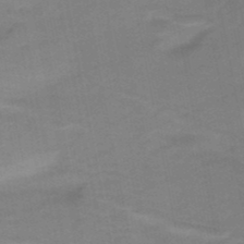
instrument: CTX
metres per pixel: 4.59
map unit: HNb
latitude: -49.0865
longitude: -48.1956
